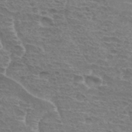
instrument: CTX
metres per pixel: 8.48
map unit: Hto
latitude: 33.8205
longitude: -44.9325
